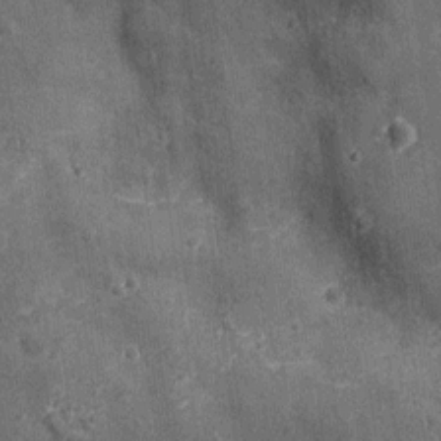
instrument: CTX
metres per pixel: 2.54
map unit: Ht
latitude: -12.5196
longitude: -21.4615
